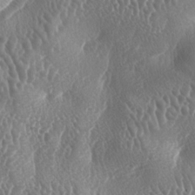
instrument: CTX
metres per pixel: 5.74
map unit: lAa
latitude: -6.5951
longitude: -128.8002
